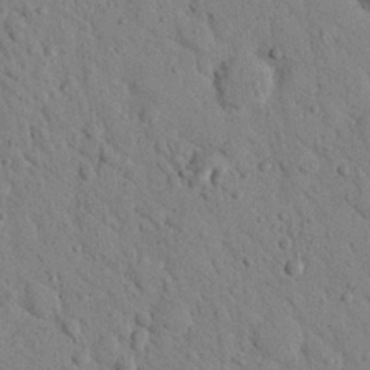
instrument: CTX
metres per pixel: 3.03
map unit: Nhu
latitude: 22.8758
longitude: -76.2144
